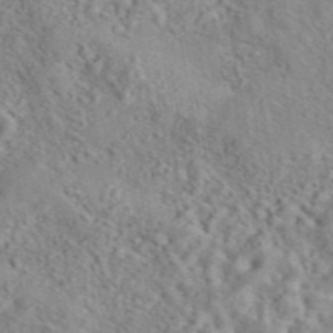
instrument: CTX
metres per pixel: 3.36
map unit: eAb
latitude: 44.3656
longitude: 116.7463
